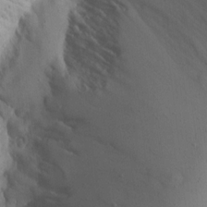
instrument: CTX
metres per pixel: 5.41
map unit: Aa
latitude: 13.1970
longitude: -142.9325
